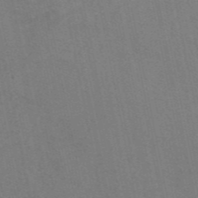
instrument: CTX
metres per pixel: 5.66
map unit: eAb
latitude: 46.7436
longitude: 115.8233
